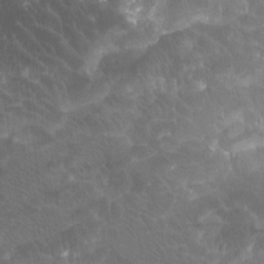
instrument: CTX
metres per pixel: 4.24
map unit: Htu
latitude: -7.1620
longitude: -49.1592
